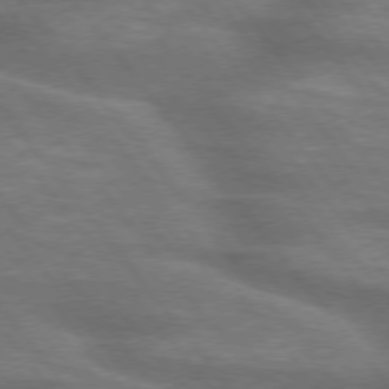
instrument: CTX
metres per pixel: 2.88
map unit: lApd
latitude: 75.3293
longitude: -57.8583
